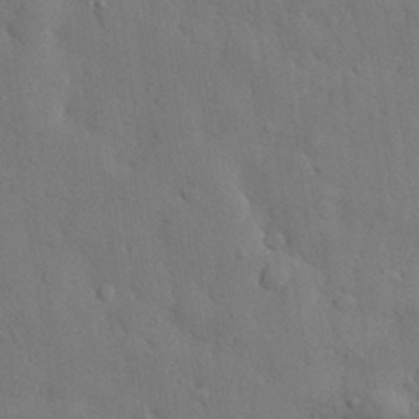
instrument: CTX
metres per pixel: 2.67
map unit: eHh
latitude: 28.8380
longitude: -75.7450
